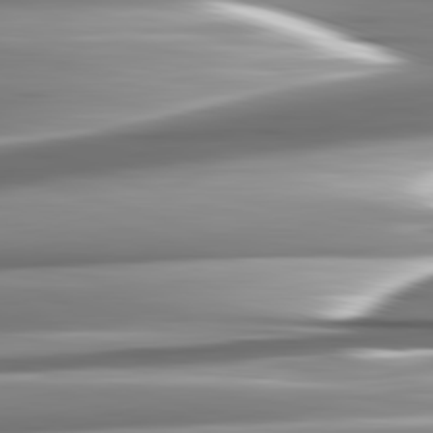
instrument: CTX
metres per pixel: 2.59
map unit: lApd
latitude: 82.5356
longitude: -141.0836
